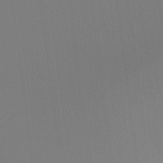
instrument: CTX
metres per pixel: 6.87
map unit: Ht
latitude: -15.7856
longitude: -48.8947
